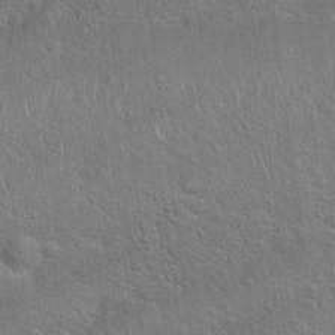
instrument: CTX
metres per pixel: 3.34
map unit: Hto
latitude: 19.6694
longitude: -51.3292
